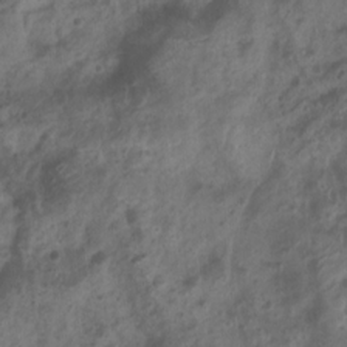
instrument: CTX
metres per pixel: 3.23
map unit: Nhu
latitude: 7.0647
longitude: -21.5560
